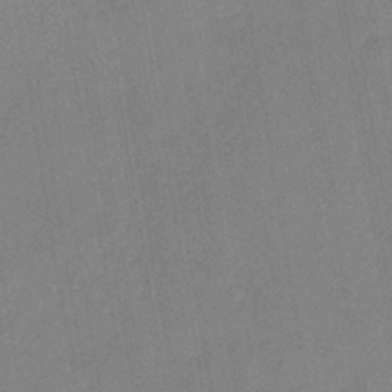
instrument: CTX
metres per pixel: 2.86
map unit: lHb
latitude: -41.2943
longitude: 60.7274
